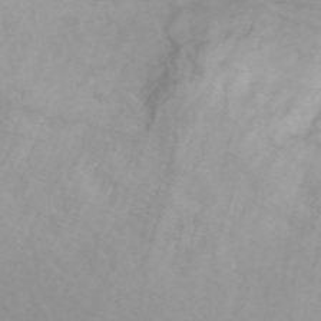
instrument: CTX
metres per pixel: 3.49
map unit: ANa
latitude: 44.9891
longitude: 22.7652
